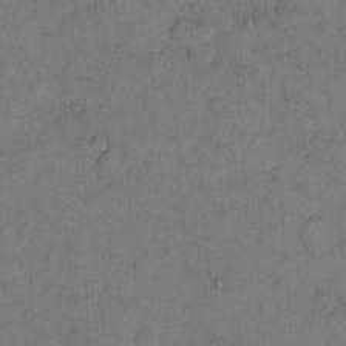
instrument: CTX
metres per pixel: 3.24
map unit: Hto
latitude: 12.4790
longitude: -57.0836
